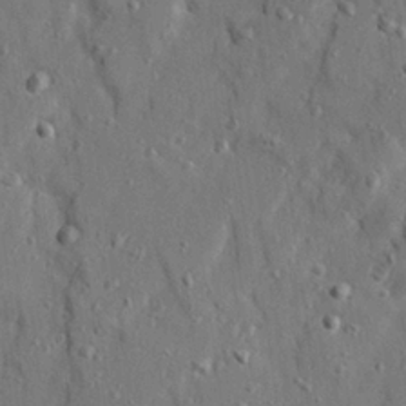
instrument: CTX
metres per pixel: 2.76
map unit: Ave
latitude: 22.6490
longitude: -130.8002
